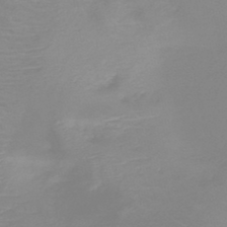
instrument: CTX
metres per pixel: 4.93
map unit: HNb
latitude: -45.3510
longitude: -45.1403
